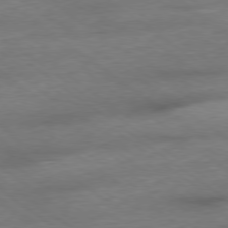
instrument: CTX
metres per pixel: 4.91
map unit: Ap
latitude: -79.1242
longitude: -91.6694
